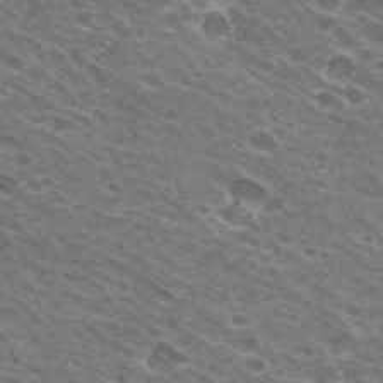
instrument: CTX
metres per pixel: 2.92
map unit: Hto
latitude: 31.6694
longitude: -43.2348
